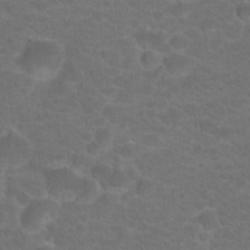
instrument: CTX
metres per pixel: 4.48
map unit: Hto
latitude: 19.3859
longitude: -37.9906
